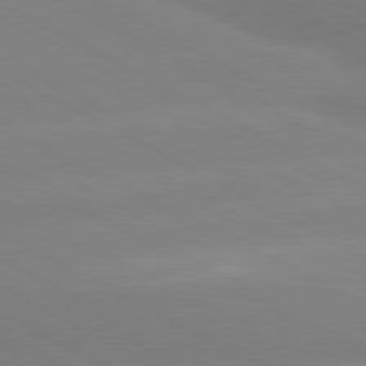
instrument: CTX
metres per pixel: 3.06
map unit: lApd
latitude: 80.5168
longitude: -147.7072
